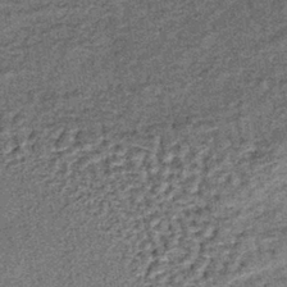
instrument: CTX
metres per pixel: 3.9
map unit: lHb
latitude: -38.5007
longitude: 65.8045
